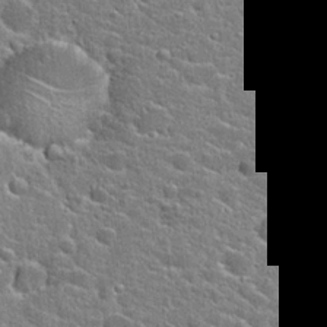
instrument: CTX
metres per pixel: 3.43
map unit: Hto
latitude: 24.4034
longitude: -44.3845
